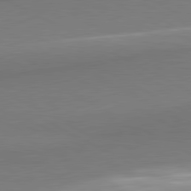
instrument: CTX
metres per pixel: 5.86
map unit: lApd
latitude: 80.7624
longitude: 167.7478
